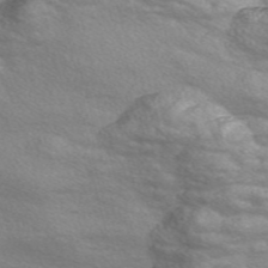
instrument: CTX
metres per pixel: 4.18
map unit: Nve
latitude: -56.8030
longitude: 60.2928
